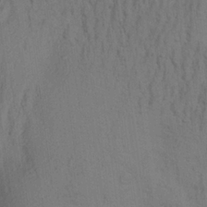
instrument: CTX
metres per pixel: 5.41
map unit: Aa
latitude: 23.8583
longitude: -148.8191
